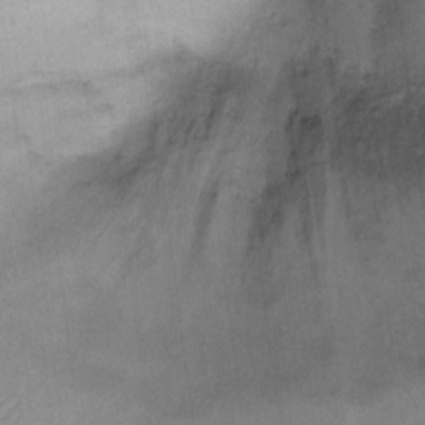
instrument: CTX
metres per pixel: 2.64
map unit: Ht
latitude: 8.8569
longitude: -38.1767
